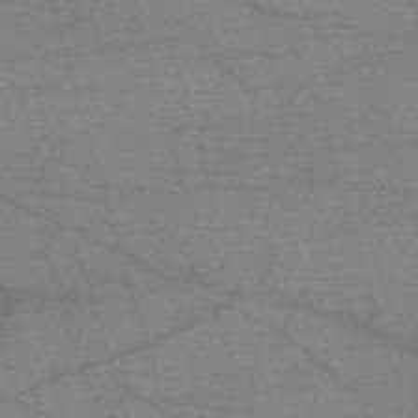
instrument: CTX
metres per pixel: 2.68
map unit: eHh
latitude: -61.2187
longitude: 54.3117
